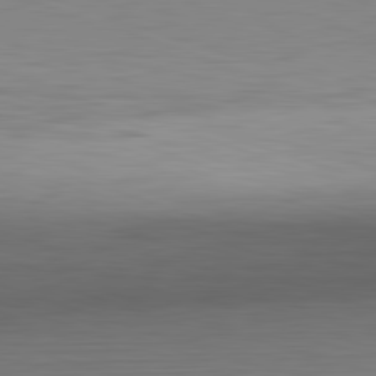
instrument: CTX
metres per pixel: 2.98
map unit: Hpe
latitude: -82.4251
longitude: 10.1984
